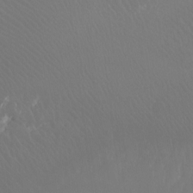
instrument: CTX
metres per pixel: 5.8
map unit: Ht
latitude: -7.0864
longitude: -20.0633
